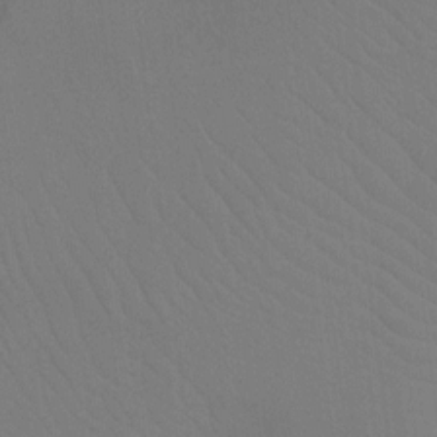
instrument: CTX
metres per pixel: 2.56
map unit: Ht
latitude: -9.0864
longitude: -32.7057
